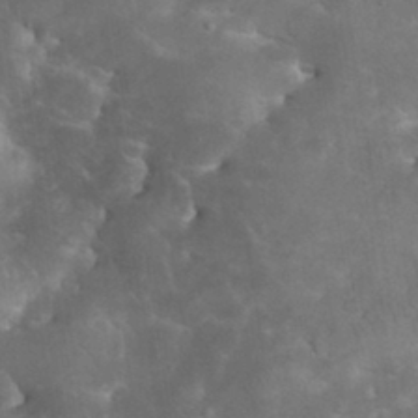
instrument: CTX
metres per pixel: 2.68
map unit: eHh
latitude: 34.2333
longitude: -65.3671
